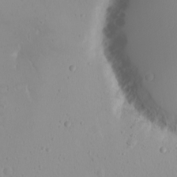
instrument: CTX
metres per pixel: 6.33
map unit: eHh
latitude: -9.9745
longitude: -68.1011
